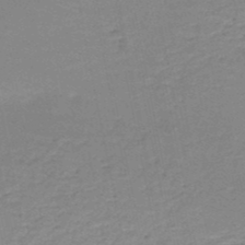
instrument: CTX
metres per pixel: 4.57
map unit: HNb
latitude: -49.8423
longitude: -48.3278
